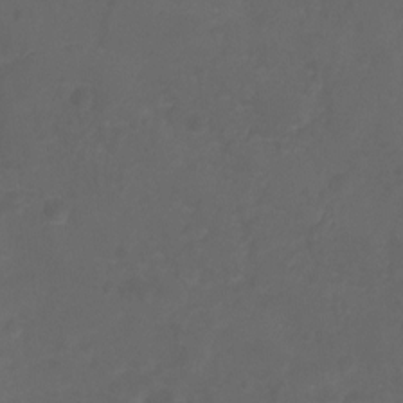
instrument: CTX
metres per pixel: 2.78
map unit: Ht
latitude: -9.6911
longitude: -35.6316
